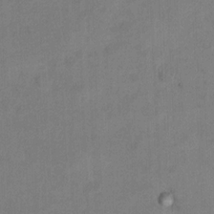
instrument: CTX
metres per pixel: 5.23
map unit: Ht
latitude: 9.7072
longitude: -32.8380
